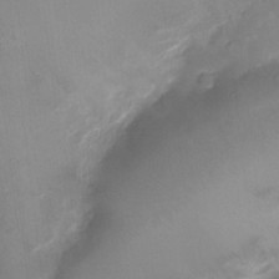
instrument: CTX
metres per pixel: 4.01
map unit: Ht
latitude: -6.3306
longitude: -20.6491
